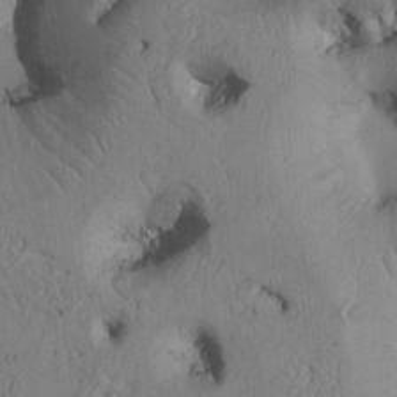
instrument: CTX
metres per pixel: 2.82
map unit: Htu
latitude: 3.2915
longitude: 147.9556
